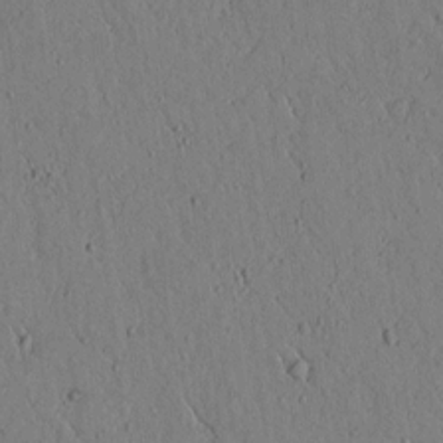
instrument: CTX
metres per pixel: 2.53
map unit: lAvf
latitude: 5.6505
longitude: 159.2375
